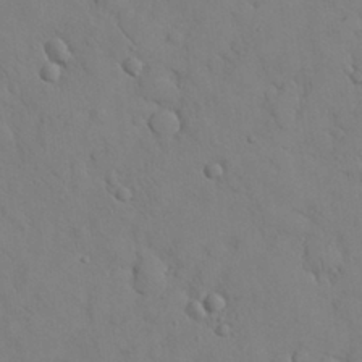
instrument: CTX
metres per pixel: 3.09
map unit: Nhu
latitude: 28.4412
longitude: -72.6680
